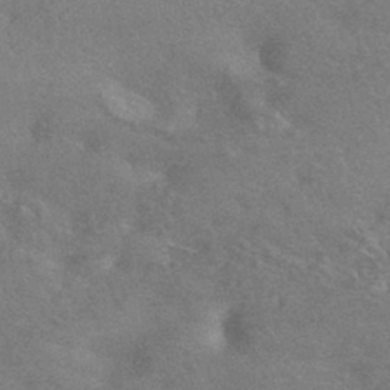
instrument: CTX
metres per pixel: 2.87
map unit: HNhu
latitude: -42.8408
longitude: 92.6518
